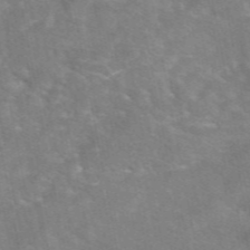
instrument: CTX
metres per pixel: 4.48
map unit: eAb
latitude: 49.1592
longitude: 120.7652
